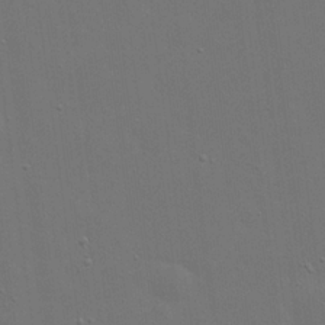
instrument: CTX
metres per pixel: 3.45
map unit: eHh
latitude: 19.8205
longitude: -66.8191
